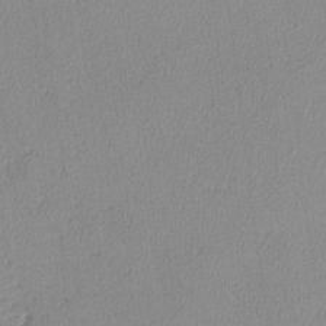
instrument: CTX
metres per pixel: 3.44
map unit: lHvf
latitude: -14.4062
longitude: -102.2900
